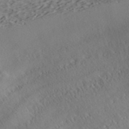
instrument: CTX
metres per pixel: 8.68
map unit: ANa
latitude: 41.7260
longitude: 55.2943
